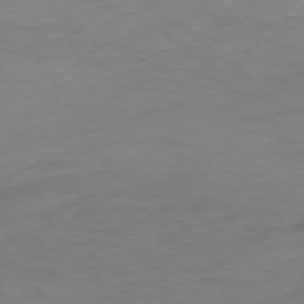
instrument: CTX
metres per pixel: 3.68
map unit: Ap
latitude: -76.3873
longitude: -70.3845
